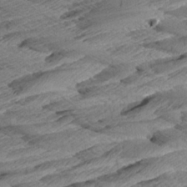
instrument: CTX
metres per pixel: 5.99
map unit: Aa
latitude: 8.7624
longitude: -135.3292
